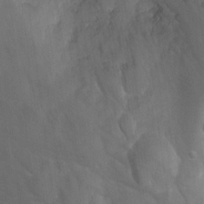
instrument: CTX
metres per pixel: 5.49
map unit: Hto
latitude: 4.5357
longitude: -32.0444
